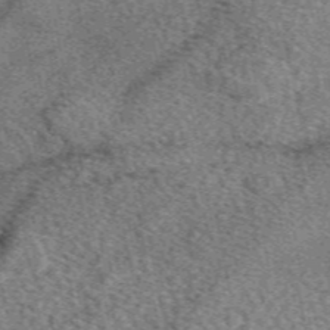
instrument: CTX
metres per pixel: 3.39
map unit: eAb
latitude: 50.2900
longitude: 115.1620
